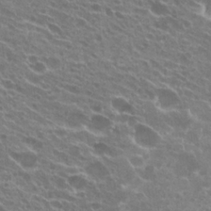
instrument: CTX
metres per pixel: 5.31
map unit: Hto
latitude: 23.0458
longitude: -38.7246
